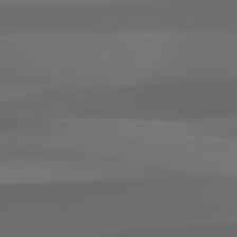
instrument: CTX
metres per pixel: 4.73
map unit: lApd
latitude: 82.3656
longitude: 142.8408
